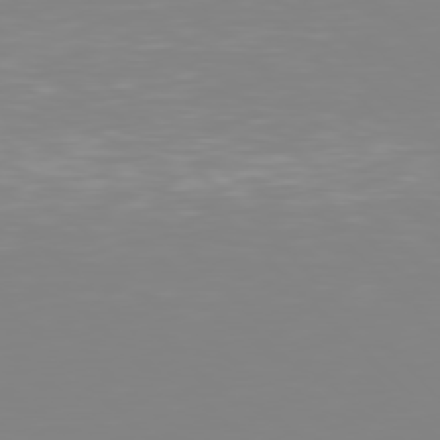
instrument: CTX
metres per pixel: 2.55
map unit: Hpe
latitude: 77.4615
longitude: -161.8772
